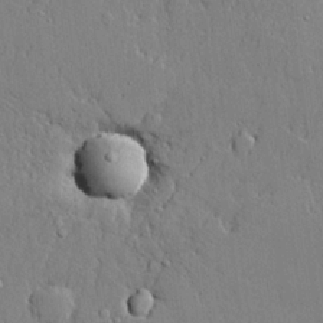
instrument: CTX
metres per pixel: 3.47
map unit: lHvf
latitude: 20.9514
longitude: 143.6155
